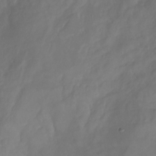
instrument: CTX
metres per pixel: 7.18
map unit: Nhu
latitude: -23.0109
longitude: -56.7057
